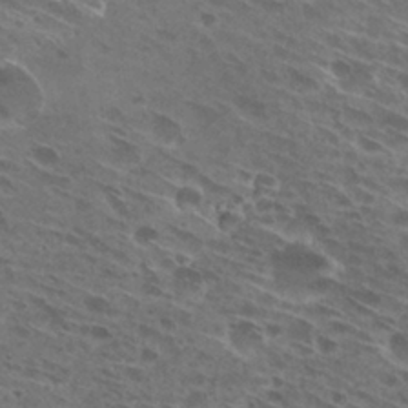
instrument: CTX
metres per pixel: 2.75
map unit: Hto
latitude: 29.2726
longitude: -43.9906
